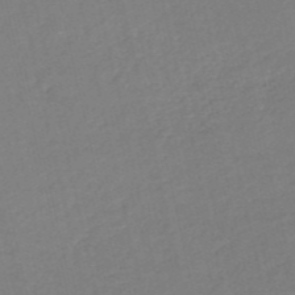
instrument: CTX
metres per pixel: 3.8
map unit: HNb
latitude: -52.9919
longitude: -48.6113
